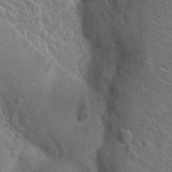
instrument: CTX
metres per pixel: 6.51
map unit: Hto
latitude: 19.0458
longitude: -38.2711
